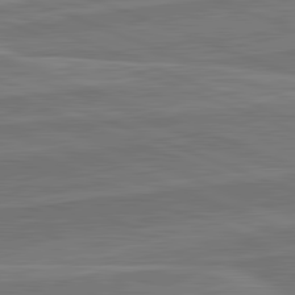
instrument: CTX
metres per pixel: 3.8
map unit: lApd
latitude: 82.3845
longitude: 141.6722
